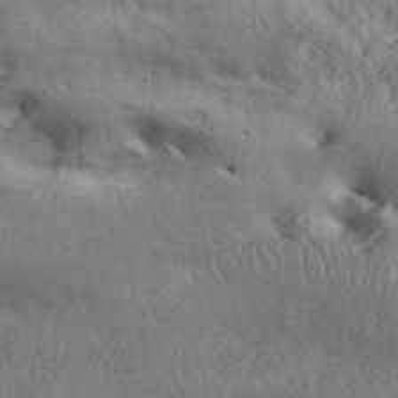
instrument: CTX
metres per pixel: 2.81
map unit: ANa
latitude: 42.5735
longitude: 54.9353
